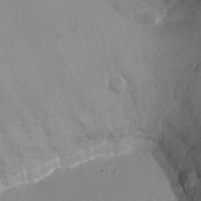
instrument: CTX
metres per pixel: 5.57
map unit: Ht
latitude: -2.4440
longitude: -29.5560
